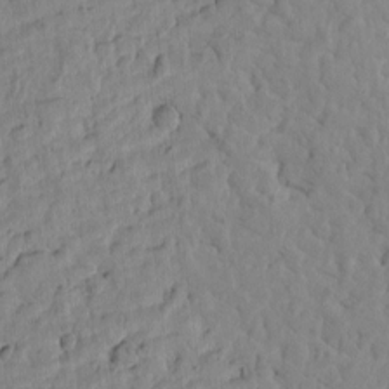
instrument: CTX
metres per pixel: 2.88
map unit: Htu
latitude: -2.1416
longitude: 179.4454
